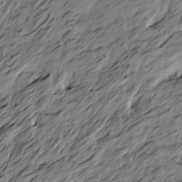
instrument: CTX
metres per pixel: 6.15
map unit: Htu
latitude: -5.3320
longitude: -178.5168
